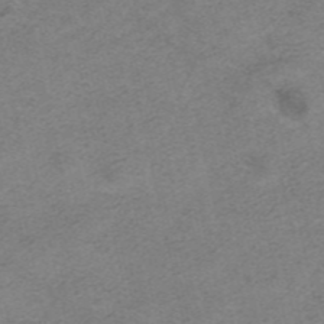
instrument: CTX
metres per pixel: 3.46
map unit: HNhu
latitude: -40.5196
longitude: 104.1417
